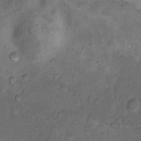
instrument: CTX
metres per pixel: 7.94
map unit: Nhu
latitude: 10.7246
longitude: -26.8380
